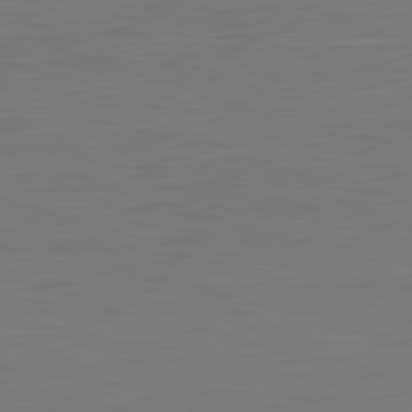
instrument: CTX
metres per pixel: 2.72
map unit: Ap
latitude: -80.2929
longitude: -59.4804
